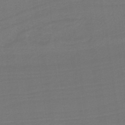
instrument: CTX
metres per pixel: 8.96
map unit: HNb
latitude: -37.9556
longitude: 54.8975
